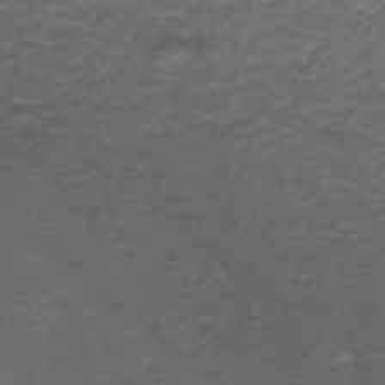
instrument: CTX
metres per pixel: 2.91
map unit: ANa
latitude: 39.3859
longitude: 24.0850
